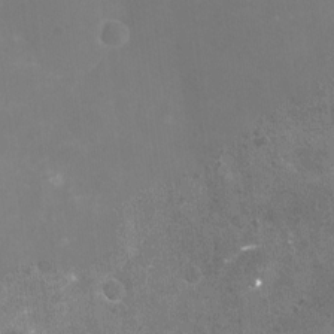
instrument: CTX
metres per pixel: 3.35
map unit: Nhu
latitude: -16.6519
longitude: -56.2900
